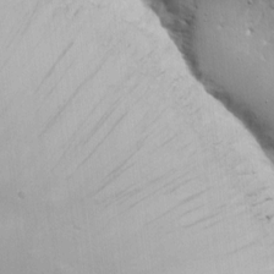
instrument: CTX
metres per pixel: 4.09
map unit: eHh
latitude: 9.1214
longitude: -72.9703
